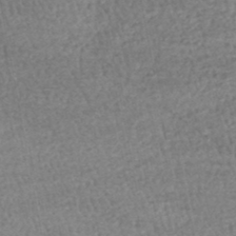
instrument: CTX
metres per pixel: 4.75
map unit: HNhu
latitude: -48.3118
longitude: 102.6707
